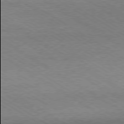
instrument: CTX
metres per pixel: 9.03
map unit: Ap
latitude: -80.0661
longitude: -81.9906
